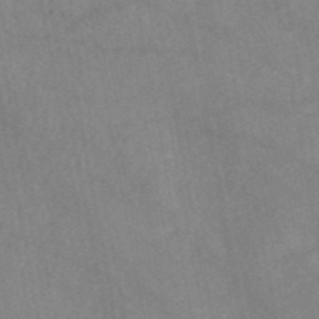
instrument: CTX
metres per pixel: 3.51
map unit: HNb
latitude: -53.0108
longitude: -50.1011
